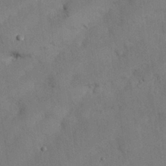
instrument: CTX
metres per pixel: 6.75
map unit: Nhu
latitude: 26.3845
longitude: -71.0647
